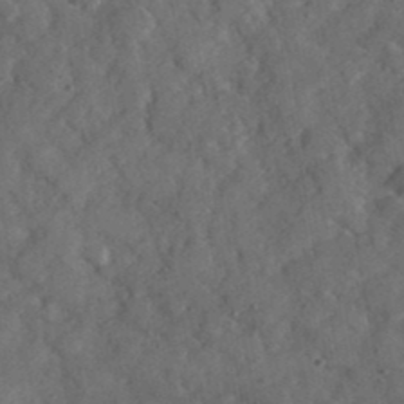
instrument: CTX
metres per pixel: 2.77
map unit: eHh
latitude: 37.4049
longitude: -67.8583
